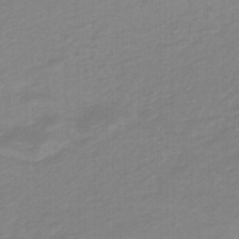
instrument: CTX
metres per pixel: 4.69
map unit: HNhu
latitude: -47.1431
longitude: 89.3698
